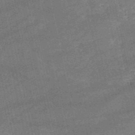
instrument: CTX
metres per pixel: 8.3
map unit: HNb
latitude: -52.0472
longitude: -40.8569
